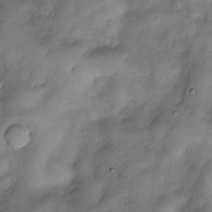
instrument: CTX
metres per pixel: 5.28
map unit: Nve
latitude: -25.9745
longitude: -148.7813
